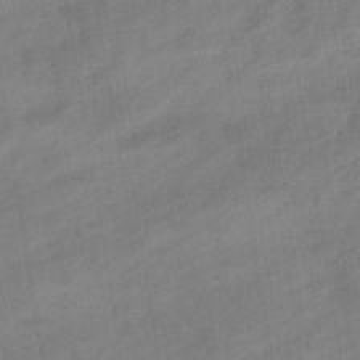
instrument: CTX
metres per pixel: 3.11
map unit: eHb
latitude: -37.0486
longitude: 79.6344
